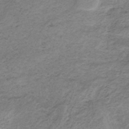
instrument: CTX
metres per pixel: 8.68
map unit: HNb
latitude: -32.8219
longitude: 62.8408
